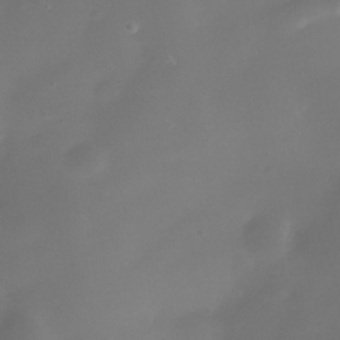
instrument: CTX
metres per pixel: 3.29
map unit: Nhe
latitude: -36.8030
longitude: -117.8017
